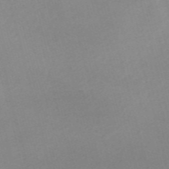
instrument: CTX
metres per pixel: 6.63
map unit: Nve
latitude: -57.6533
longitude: 59.0108
